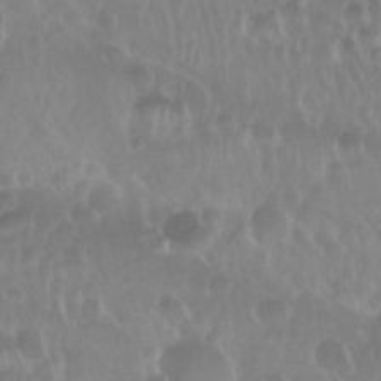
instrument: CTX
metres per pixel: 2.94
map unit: Nhu
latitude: 29.4993
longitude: -56.2144
